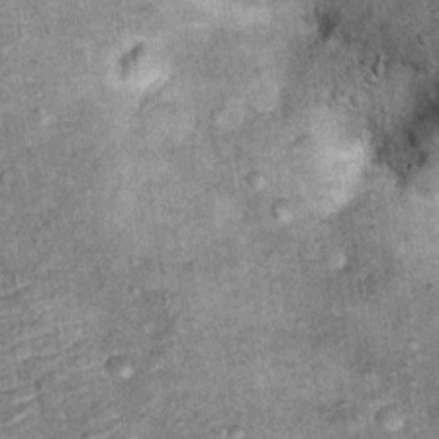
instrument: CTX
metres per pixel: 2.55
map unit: Ht
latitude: 11.7261
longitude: -39.0269
